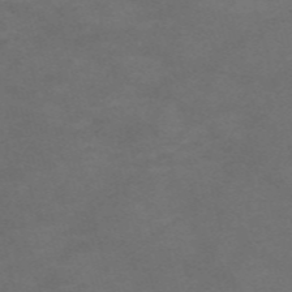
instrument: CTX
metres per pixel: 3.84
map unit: Nve
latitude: -58.5384
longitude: 59.5588
